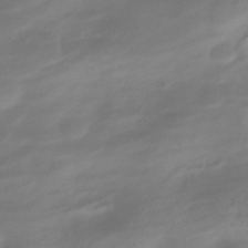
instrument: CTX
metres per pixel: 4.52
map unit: ANa
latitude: -39.4455
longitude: 96.3118
